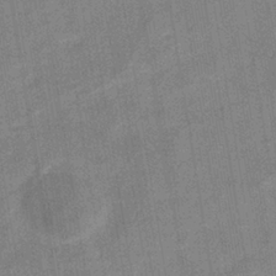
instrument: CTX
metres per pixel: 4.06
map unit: eHb
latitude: -36.5573
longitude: 73.8611
